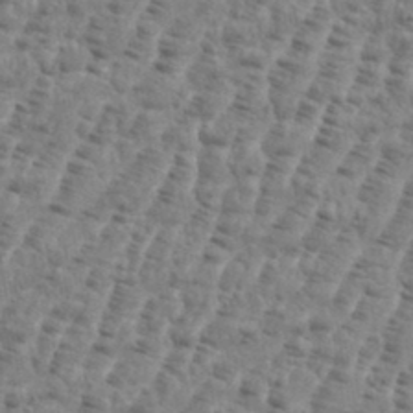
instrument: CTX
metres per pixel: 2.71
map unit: eHh
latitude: 36.0822
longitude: -136.6113
